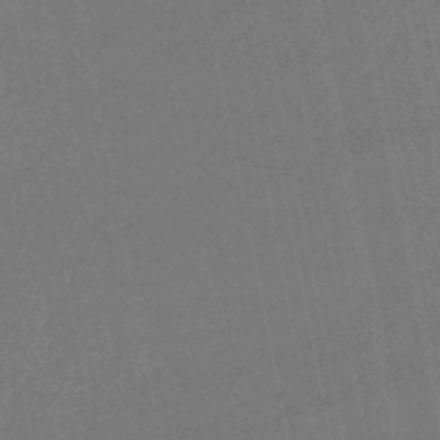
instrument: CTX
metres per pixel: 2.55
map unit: HNb
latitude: -51.7289
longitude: -40.1955
